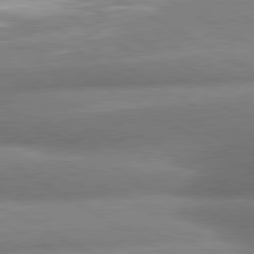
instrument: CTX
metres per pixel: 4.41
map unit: lApd
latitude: 80.4412
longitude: -163.0648
